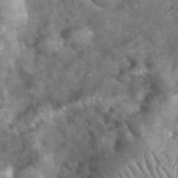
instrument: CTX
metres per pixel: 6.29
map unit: eHh
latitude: 38.9703
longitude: -56.8191
